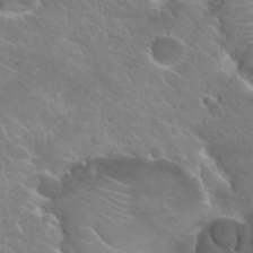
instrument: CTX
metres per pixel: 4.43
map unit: Hto
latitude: 25.4048
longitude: -38.2522
